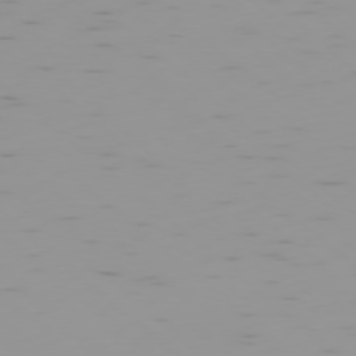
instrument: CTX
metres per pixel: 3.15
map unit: Ap
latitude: -78.3117
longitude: -64.2334
